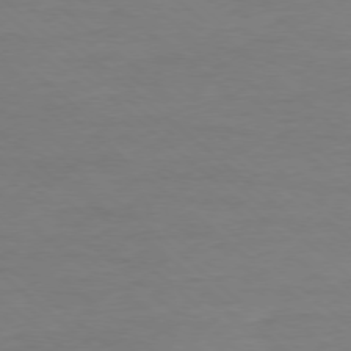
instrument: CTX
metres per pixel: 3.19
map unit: Ap
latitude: -78.2361
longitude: -90.0822
